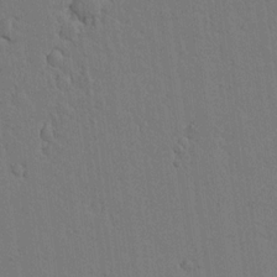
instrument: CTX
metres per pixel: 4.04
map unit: lAvf
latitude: 15.1781
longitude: -126.8947
